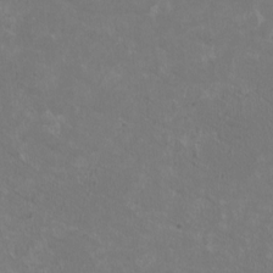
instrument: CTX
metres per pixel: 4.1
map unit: HNhu
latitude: 0.9513
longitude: -1.1214
